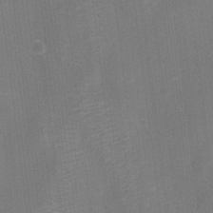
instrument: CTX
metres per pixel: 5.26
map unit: Ht
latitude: -8.7085
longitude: -22.0444
